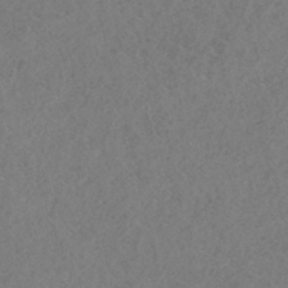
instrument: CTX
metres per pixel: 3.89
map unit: HNhu
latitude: -46.7463
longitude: 30.7274
